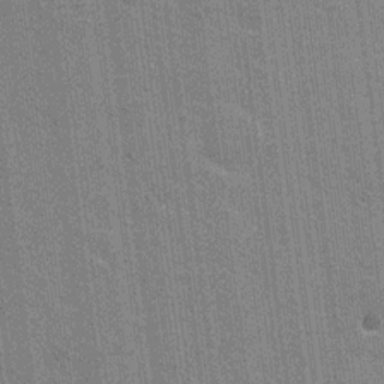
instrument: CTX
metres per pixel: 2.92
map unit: Nhu
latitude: 18.4790
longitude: -30.4601
